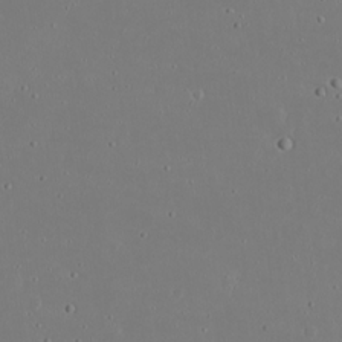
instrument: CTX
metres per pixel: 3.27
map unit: eHh
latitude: 20.1578
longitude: -72.5546
